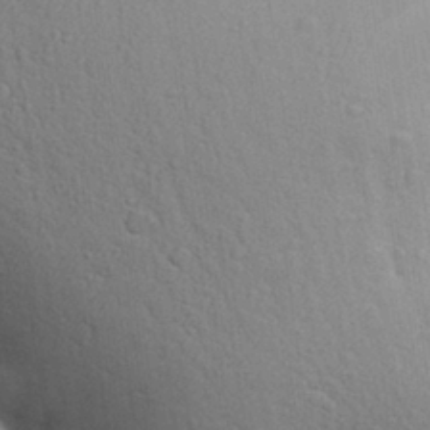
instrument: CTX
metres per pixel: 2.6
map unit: Aa
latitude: 29.4426
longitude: -147.4805
